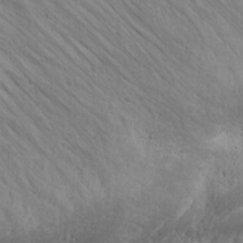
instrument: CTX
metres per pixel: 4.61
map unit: Ave
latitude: 11.4427
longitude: -104.5168
